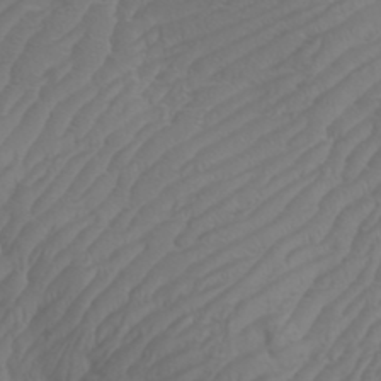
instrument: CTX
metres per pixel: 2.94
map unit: Aa
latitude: 32.5924
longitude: -141.6693
